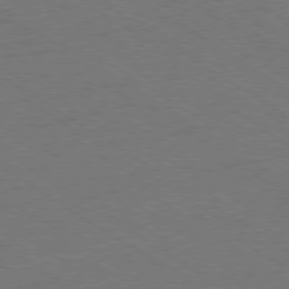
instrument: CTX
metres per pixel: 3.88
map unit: Ap
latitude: -79.9556
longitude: -65.9150
